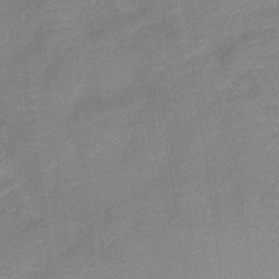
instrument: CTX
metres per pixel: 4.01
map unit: Nve
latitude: -18.1984
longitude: 108.6707
